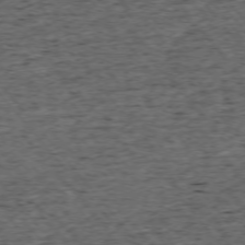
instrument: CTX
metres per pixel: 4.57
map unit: Ap
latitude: -75.1432
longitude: -92.3089
